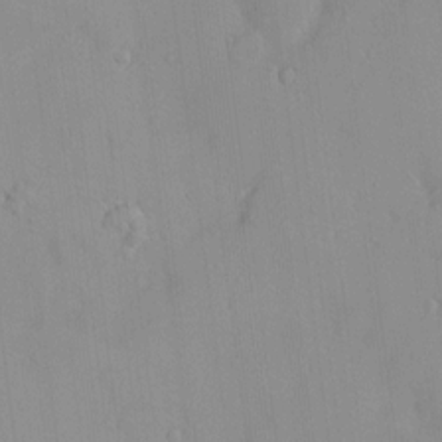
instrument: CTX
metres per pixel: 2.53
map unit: HNhu
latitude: 5.6694
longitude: 2.9163
